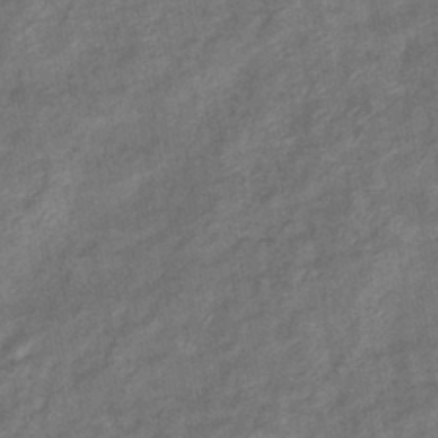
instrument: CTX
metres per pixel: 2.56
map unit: eHb
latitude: -39.8611
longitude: 80.3495
